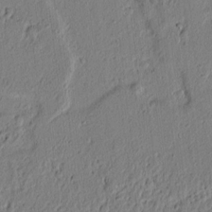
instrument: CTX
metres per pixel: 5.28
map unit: lAvf
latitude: 5.6694
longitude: 164.1417
